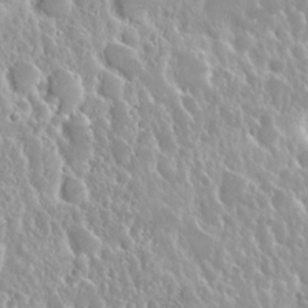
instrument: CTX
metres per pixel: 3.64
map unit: Nhu
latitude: 24.8002
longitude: -60.4412
